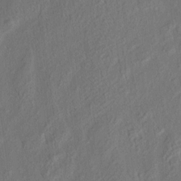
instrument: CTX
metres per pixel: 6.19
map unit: eHh
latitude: 5.5371
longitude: -77.0836
